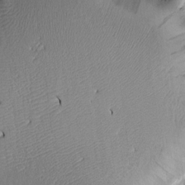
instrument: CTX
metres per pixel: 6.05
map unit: Htu
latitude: -4.5573
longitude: -179.4616
